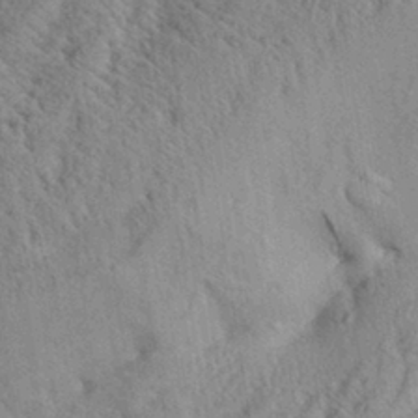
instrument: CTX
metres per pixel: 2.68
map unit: Aa
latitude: 29.3859
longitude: -136.5735
